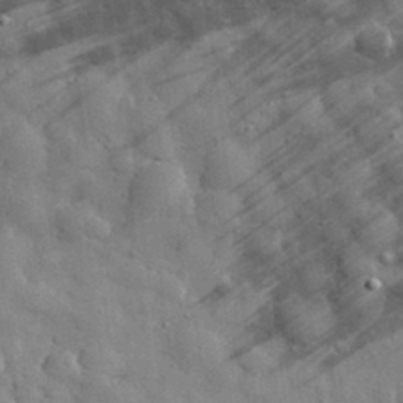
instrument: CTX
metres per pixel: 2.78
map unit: eHh
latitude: 31.1592
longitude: -71.6883
